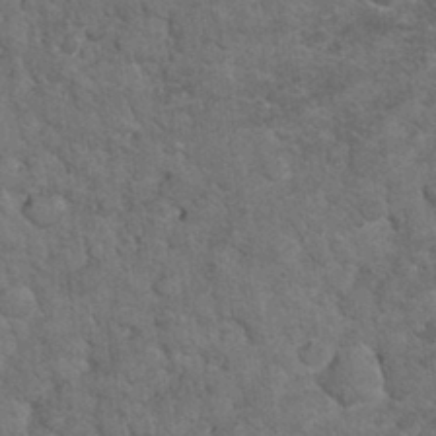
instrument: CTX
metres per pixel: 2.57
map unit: eHh
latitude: 33.9339
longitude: -65.8961
